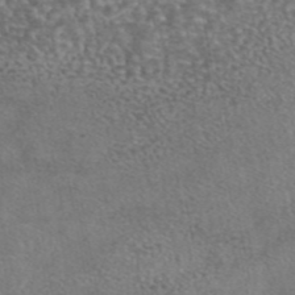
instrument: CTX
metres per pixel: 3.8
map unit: eAb
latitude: 44.6490
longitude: 108.0472
